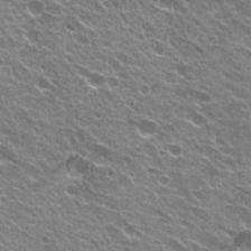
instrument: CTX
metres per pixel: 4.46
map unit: Hto
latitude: 22.8758
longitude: -32.1956
